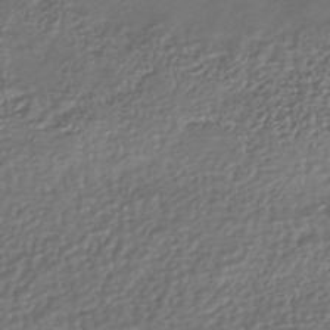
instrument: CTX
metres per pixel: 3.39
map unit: HNhu
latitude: -41.8044
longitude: 94.5384
